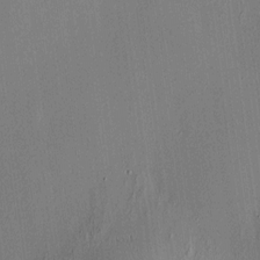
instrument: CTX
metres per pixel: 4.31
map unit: HNhu
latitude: 7.7072
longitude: 13.0109
